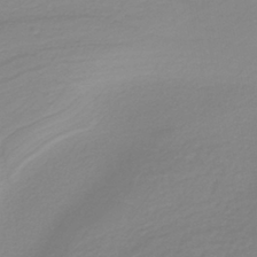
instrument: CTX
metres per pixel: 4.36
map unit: HNb
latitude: -37.1998
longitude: 54.0661
